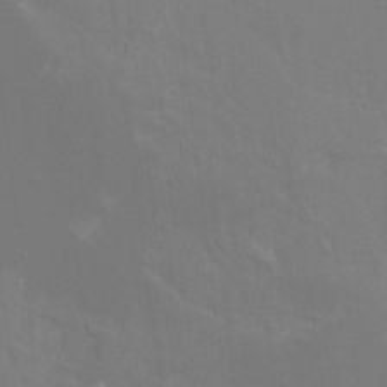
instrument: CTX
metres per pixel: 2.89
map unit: Hto
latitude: -7.4643
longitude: -51.2348
